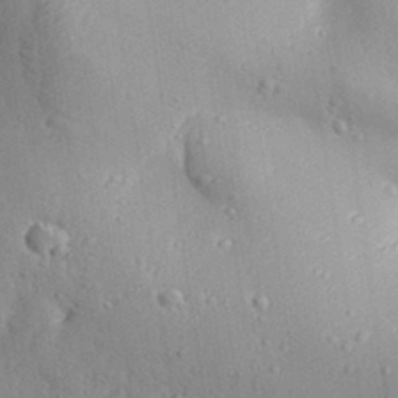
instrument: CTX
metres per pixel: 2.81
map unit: Aa
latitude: 32.2334
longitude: -133.1214
